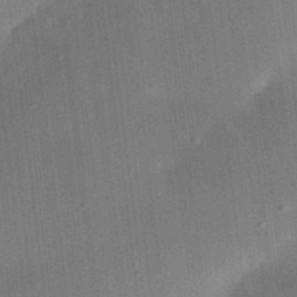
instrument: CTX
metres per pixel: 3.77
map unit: eHh
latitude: 25.1214
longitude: -70.7057
